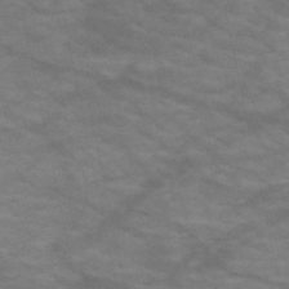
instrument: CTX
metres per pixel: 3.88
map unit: HNb
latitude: -53.1998
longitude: -43.9150
